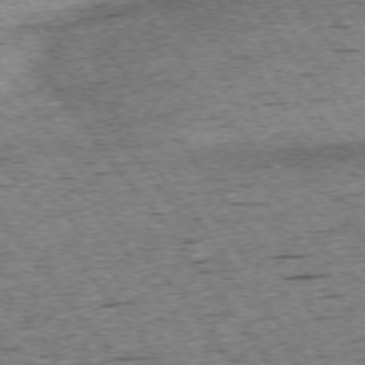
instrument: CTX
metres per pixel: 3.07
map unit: Ap
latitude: -74.5007
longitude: -87.1970
